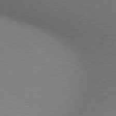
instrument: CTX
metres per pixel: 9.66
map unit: lApd
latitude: 80.1389
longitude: 127.4076
